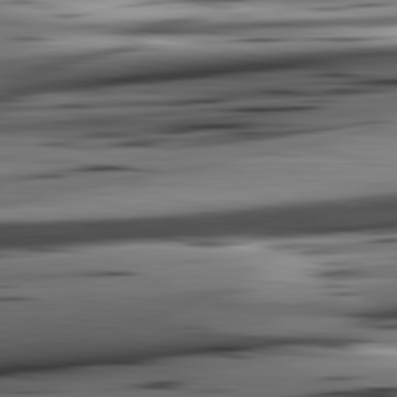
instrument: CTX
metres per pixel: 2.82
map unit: lApd
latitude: 82.3656
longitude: 151.8422
